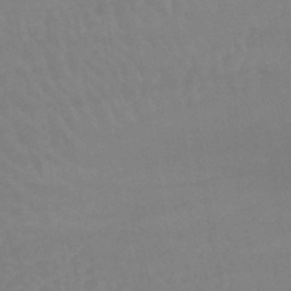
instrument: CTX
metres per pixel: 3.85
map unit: lHb
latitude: -40.4818
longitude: 66.4629
